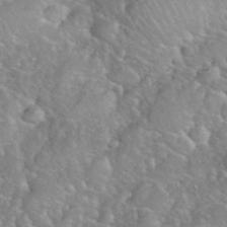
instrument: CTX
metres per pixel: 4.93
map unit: eHh
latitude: 39.8205
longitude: -58.8947
